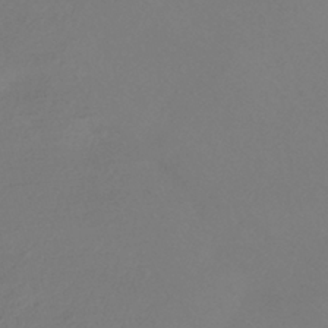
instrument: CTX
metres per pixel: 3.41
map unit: HNhu
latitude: -41.4832
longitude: 93.5399
